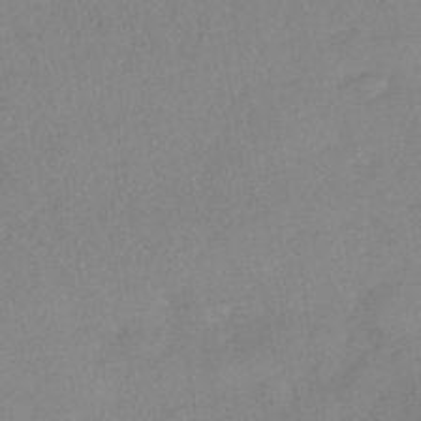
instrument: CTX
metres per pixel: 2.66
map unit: eHh
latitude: -40.9353
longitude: 120.4062
